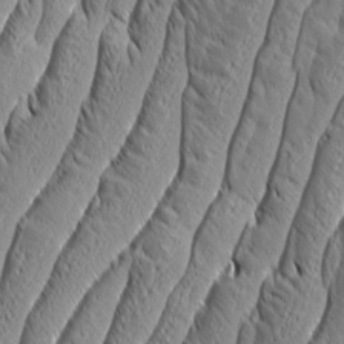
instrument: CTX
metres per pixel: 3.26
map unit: Aa
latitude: 7.8583
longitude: -129.7638
